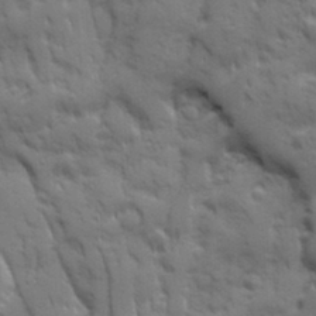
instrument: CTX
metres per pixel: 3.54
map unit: Ave
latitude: 19.7827
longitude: -133.4993
